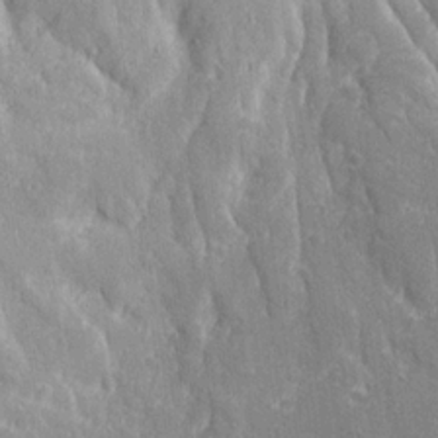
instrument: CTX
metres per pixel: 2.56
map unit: Ave
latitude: 22.8191
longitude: -134.3467
